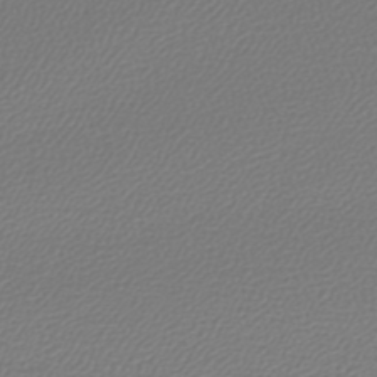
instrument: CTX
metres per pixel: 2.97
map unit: lHb
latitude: -42.6518
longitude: 64.8597
